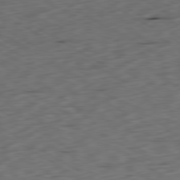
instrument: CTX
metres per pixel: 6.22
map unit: Ap
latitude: -80.5007
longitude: -71.6127
